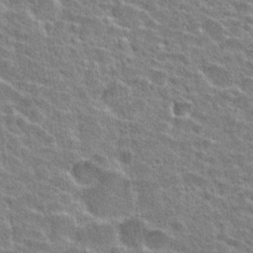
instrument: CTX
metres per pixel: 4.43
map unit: Hto
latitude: 24.5167
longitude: -48.0822
